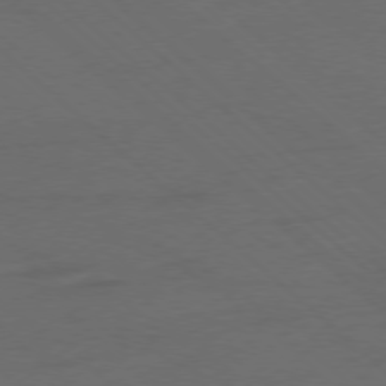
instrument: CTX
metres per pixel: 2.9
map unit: Ap
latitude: -78.3495
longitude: -79.2726
